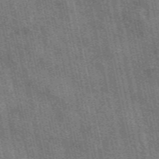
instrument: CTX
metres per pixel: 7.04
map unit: eAb
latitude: 51.1214
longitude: 114.5385
